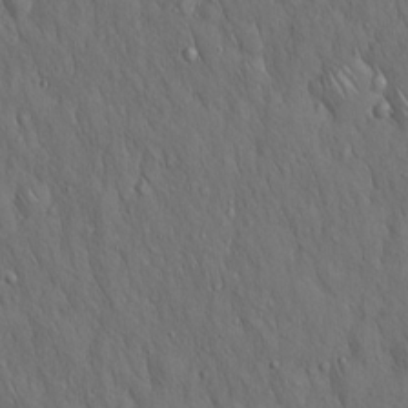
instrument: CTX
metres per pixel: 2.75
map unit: Hto
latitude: 15.9717
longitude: -58.0255
